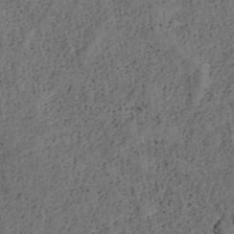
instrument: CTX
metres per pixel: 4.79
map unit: ANa
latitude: 39.3671
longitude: 22.3306
